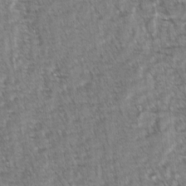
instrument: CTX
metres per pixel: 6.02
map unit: lAvf
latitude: -2.8785
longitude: -113.4426
